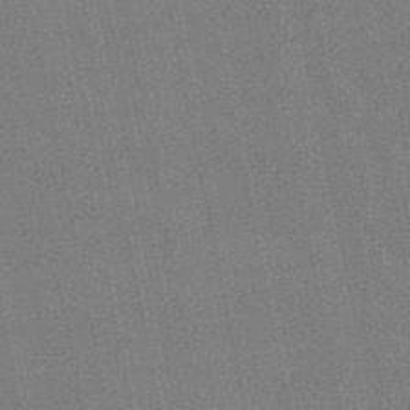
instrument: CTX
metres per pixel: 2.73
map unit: lHb
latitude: -47.8044
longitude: 78.5007
